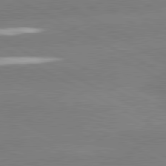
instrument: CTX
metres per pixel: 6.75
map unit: lApd
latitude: 81.0458
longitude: -150.3467
